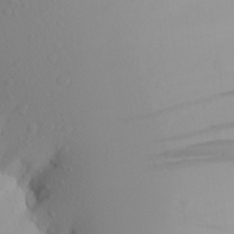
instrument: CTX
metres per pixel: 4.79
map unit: Aa
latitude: 23.5182
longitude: -146.2523
